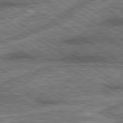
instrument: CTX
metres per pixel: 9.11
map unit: lApd
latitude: 80.1011
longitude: 172.6329
